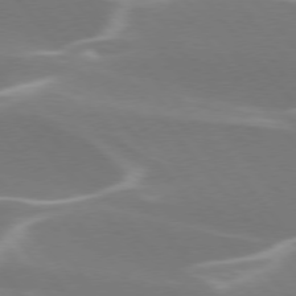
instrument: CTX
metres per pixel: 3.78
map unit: lApd
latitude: 75.6127
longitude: -63.2537
